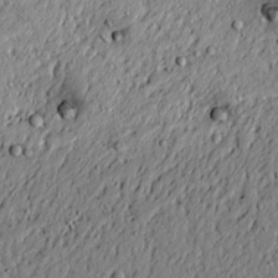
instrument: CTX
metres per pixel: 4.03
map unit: lAvf
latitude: 5.4804
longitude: 167.4832
